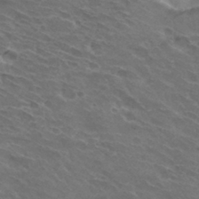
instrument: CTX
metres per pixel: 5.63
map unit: Hto
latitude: 32.0444
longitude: -43.6316
